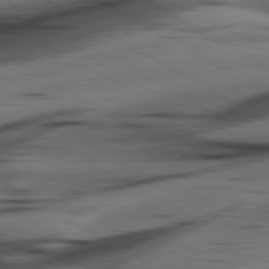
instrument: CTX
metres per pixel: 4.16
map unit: lApd
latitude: 80.8380
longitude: -84.0444
